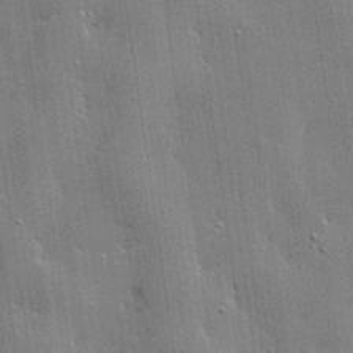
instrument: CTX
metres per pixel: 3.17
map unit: lHvf
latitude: 20.5168
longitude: 143.0108
